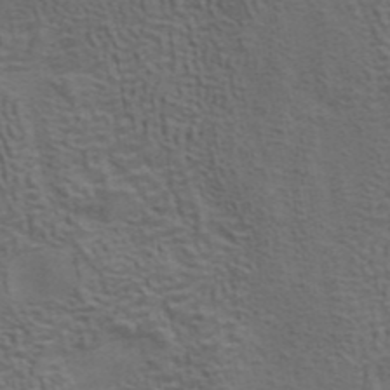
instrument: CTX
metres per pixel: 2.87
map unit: ANa
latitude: 42.4790
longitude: 14.2362
